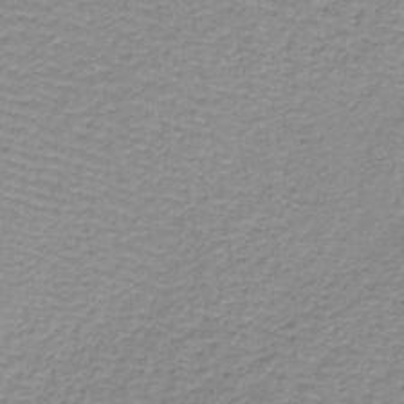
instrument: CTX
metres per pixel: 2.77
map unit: lHb
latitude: -40.0094
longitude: 61.8422
